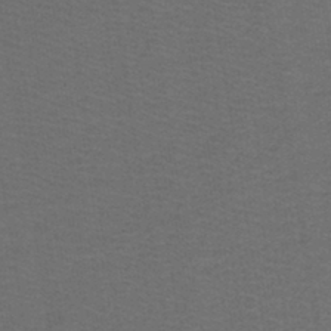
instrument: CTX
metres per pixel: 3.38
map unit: lHb
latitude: -43.5210
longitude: 53.7099
